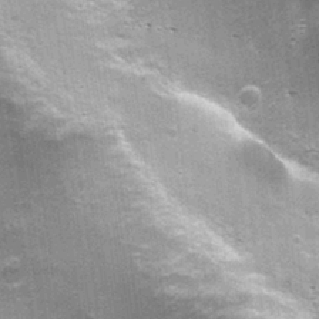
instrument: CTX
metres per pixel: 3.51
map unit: Nhu
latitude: 1.7827
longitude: -17.1214
